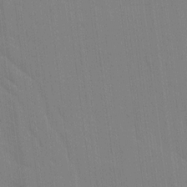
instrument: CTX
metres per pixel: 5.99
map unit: Ave
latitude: 15.3104
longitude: -130.2712
